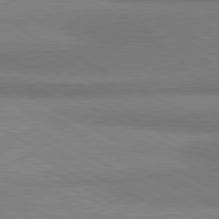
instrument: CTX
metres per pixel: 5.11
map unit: lApd
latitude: 81.1214
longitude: 163.2565
